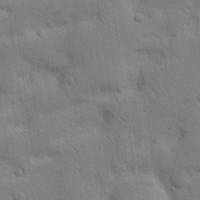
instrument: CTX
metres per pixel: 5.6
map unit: Nhu
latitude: 17.6505
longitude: -75.2726
